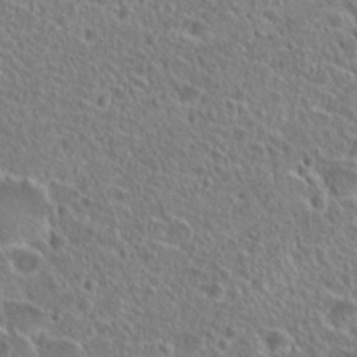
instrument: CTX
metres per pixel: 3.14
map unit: Hto
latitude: 25.6882
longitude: -46.3279
